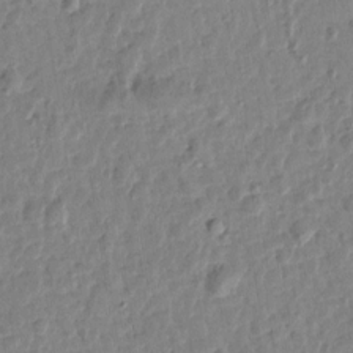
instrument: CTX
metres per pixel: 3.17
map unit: Htu
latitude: 1.4804
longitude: -178.7813
